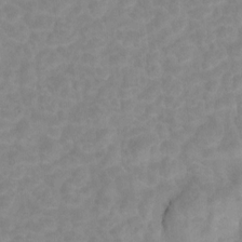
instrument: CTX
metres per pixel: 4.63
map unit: Hto
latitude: 5.6694
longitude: -32.4979
